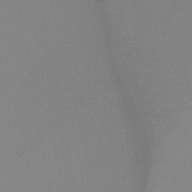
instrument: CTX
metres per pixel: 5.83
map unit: HNb
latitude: -48.8030
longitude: -49.8394
